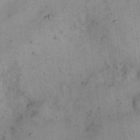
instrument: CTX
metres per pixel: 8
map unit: eHh
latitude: 21.0459
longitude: -61.1025
